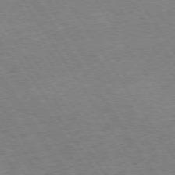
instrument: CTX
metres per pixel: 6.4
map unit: Hpe
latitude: 73.8962
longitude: -140.4223
